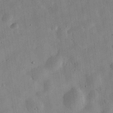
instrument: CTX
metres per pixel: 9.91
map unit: eHh
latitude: 30.6491
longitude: -75.6505
